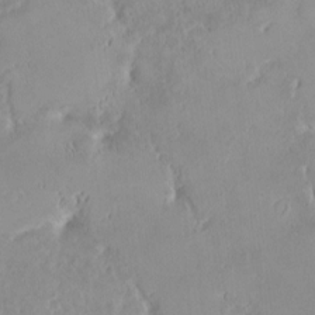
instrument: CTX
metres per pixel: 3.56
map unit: HNhu
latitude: -2.3873
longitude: 11.0109
